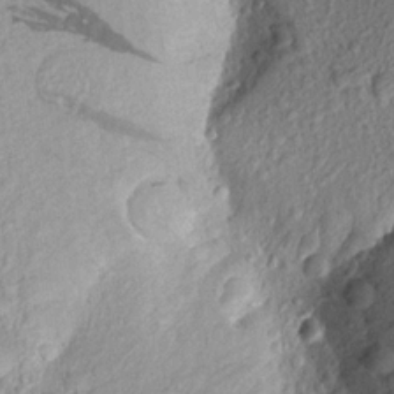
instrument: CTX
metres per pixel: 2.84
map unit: Aa
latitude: 17.8583
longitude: -146.8191
